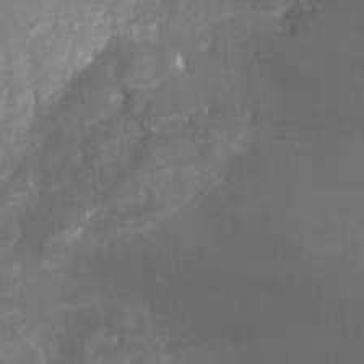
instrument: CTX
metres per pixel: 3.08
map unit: Nhu
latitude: -29.3888
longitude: -64.0633
